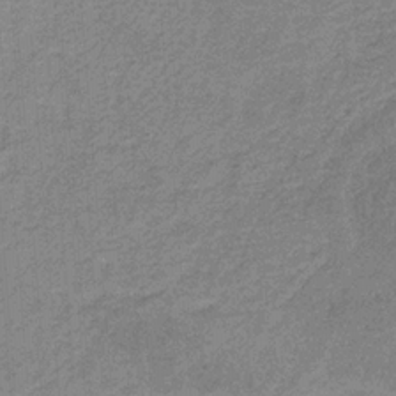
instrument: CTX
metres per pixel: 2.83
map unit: HNb
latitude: -31.9178
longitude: 60.8408
